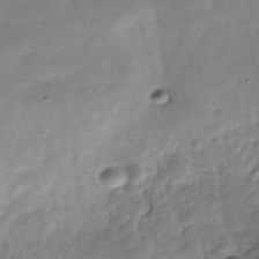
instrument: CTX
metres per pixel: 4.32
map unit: Hve
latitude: -31.1242
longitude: 91.6155
